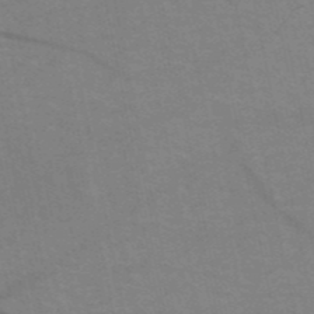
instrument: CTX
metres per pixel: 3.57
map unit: HNb
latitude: -52.2361
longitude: -44.0444
